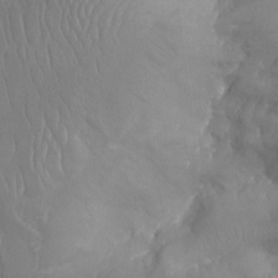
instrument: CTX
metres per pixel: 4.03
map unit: Aa
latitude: -8.1039
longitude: -78.3279
